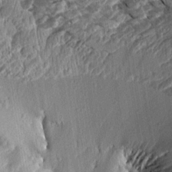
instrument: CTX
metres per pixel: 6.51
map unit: Aa
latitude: 14.3657
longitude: -143.8395
